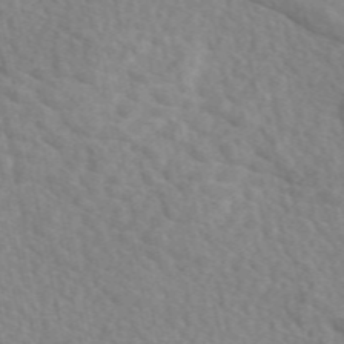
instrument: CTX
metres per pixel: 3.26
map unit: eAb
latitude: 49.3860
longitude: 117.3131
